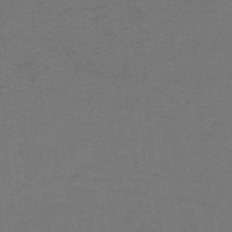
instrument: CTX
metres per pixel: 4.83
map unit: lHb
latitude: -42.2739
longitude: 54.5196
